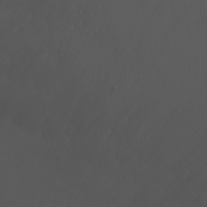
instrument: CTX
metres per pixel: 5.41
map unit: Nhu
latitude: -6.8219
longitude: -75.9150
